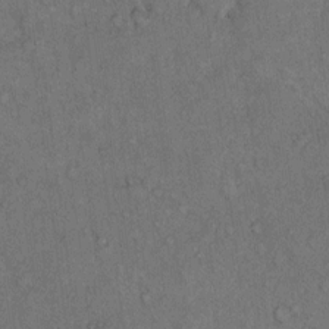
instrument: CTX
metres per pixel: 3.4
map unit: Hto
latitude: 10.7624
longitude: -59.5560
